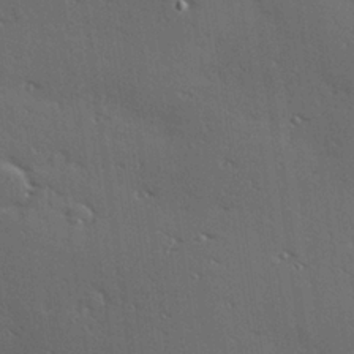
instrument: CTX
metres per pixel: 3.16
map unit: Hve
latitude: 26.0633
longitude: -91.8205
